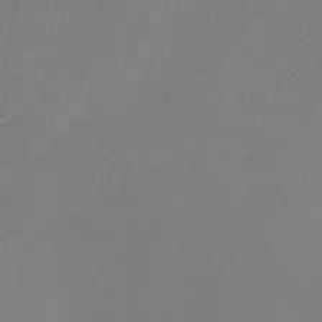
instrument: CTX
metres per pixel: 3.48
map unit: Hto
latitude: -14.3118
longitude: -43.6316
